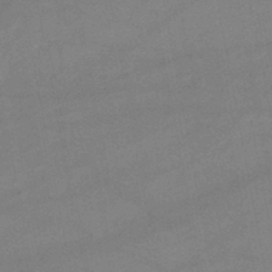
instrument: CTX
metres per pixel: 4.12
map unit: lHb
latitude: -47.2376
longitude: 62.3684
